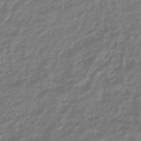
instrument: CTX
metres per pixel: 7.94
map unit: HNhu
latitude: -45.5966
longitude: 98.6896
